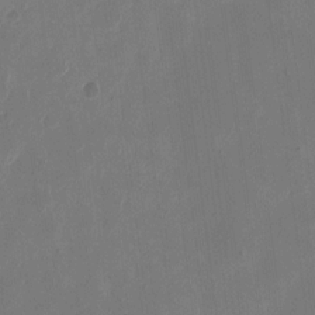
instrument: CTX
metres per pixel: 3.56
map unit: eHh
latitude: 10.7624
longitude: -68.3090
